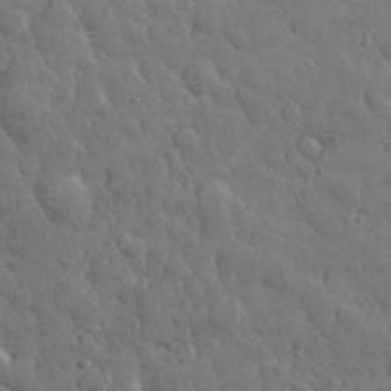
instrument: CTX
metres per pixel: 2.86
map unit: eHh
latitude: 32.7246
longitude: -70.6868
